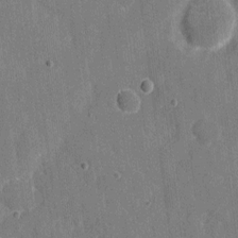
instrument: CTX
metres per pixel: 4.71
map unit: eHh
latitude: 7.1592
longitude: -68.0633
